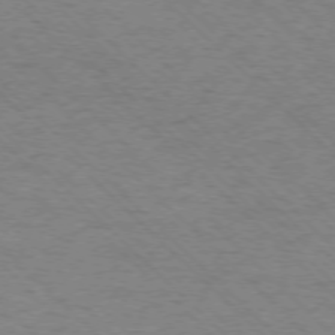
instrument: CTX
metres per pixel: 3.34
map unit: Ap
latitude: -75.8801
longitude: -79.8961
